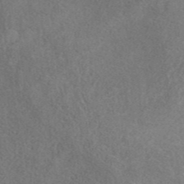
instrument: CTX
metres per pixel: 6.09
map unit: eAb
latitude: 41.7449
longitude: 109.9745
